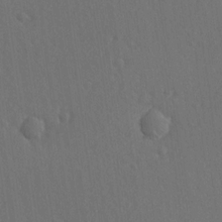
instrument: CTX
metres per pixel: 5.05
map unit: lAvf
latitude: -9.1053
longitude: -121.0459
